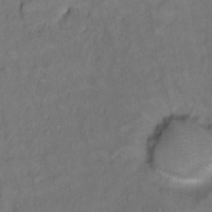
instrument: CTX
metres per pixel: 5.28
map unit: Hto
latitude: 5.8772
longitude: -36.2145
